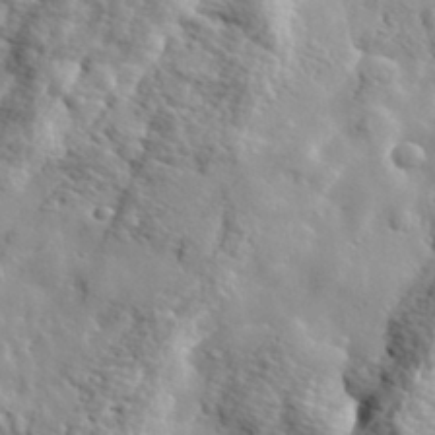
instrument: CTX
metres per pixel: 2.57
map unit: eHh
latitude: 36.3279
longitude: -80.5357
